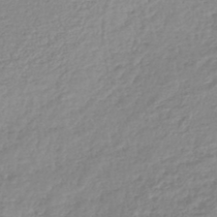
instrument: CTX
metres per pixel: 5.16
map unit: lHb
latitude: -44.3684
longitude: 68.8030
